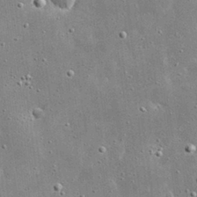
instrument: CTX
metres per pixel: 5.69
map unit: eHh
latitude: 21.3671
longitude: -67.3292
